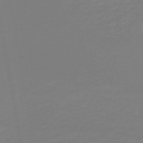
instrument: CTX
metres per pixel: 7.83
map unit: lHb
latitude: -45.8233
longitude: 62.7085
